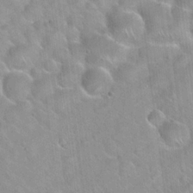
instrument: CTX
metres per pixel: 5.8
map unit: Hto
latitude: 20.2523
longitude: -53.6127
